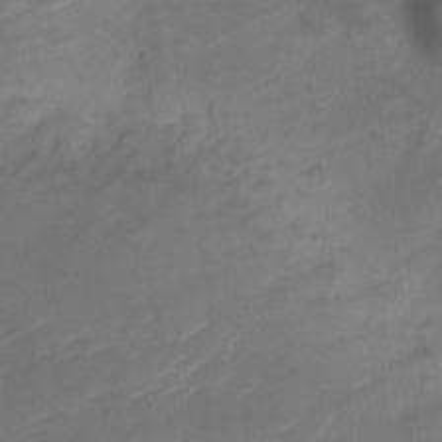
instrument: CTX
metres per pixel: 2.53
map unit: Nve
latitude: -20.2928
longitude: 107.4077
